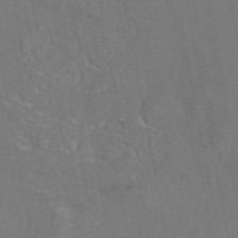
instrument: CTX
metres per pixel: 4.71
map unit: eAb
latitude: 46.2523
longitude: 107.7478
